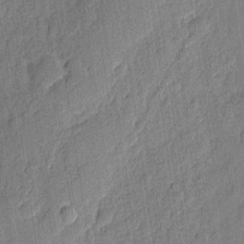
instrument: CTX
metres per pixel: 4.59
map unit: eHh
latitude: 6.6490
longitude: -75.5938
